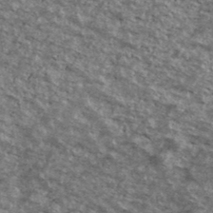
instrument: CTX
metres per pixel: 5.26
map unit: Ave
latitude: 40.5545
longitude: -108.9891
